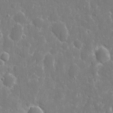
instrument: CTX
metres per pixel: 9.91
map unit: eHh
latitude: 8.9136
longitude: -70.2522
